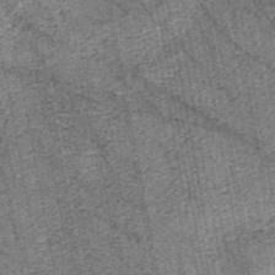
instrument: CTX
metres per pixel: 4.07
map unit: HNb
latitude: -45.3132
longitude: 53.2376
